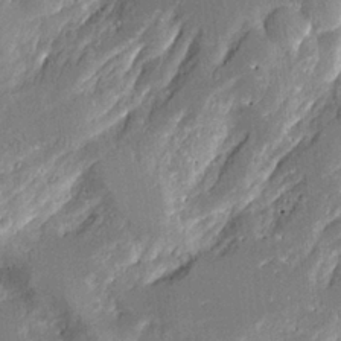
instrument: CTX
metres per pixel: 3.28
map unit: Aa
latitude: 10.7435
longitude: -126.0255
